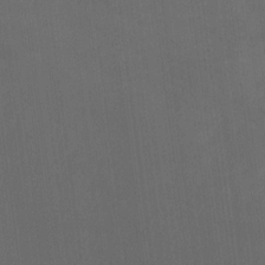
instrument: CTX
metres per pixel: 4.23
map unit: Htu
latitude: -6.5762
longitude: -68.3845
